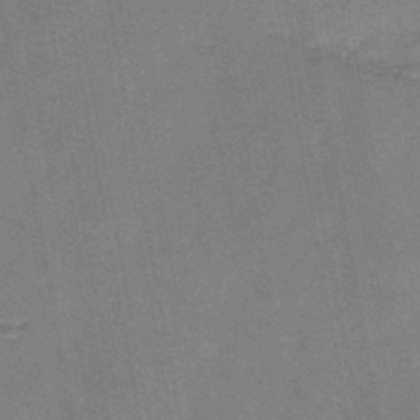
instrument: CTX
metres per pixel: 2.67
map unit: HNb
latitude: -45.5021
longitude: -37.3860
